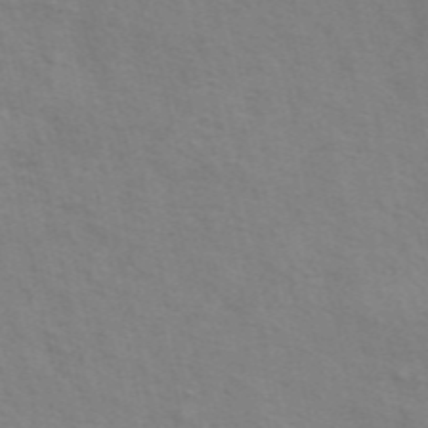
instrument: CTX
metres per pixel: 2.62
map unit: ANa
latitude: 49.1781
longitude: -76.4412
